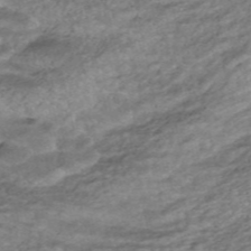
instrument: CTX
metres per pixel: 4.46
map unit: ANa
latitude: -41.8611
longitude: 104.4251
